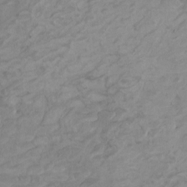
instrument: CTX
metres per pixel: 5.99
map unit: HNhu
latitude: 3.9717
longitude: -3.3292
